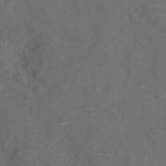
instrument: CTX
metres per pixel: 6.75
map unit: Nve
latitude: -20.1983
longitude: 104.1983
